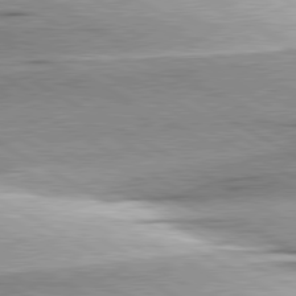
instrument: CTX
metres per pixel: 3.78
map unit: lApd
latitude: 80.4034
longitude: -156.8946
